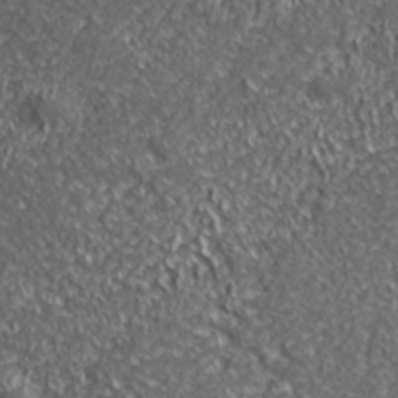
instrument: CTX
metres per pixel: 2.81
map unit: ANa
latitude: 39.8772
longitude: -91.0270
